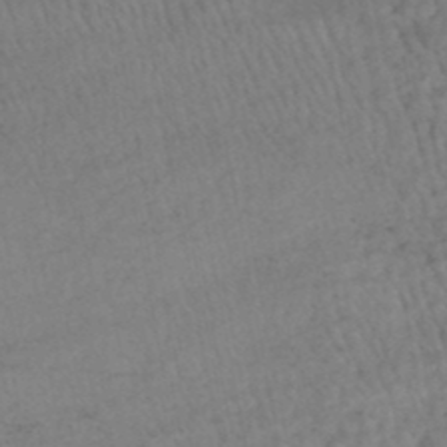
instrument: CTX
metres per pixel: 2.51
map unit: HNhu
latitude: -48.2929
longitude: 102.1795
